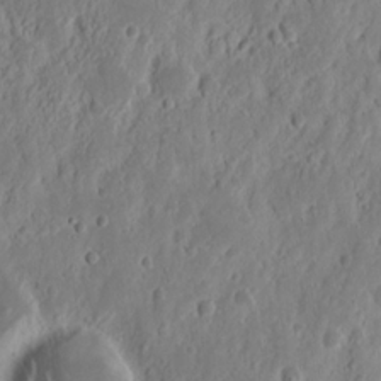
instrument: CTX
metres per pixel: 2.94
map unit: Nhu
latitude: 13.3860
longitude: -73.1215
